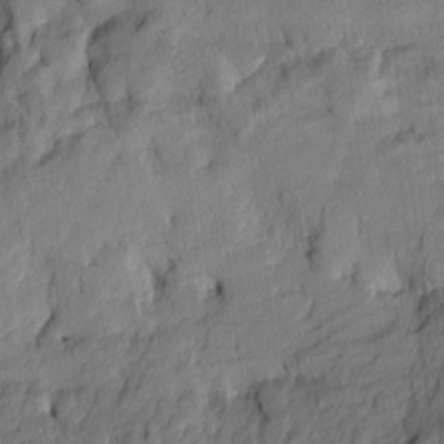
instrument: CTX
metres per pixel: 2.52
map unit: Htu
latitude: -8.4629
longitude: 177.5588
